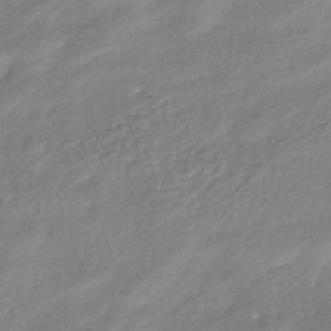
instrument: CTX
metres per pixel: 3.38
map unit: lHb
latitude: -41.4265
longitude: 68.6329
